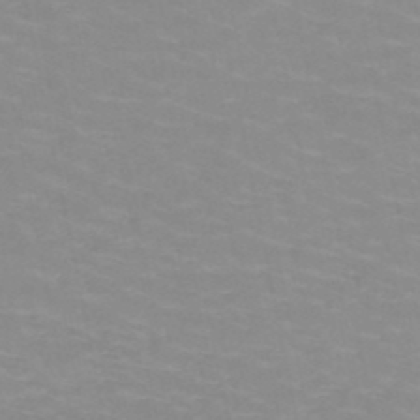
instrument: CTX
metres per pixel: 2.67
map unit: HNb
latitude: -48.1228
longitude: -46.8758
